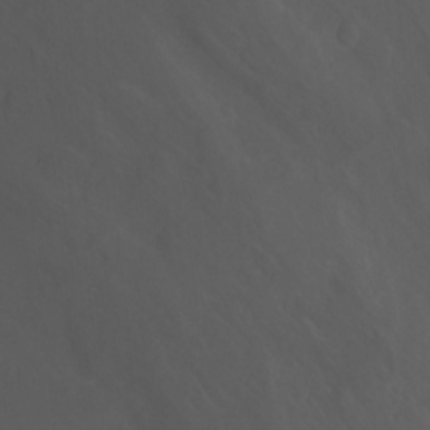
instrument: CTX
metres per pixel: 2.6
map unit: Ht
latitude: -3.3509
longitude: -60.2333
